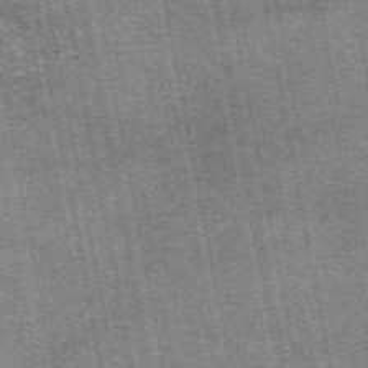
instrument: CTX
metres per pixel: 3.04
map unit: eAb
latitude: 48.1389
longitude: 105.3887
